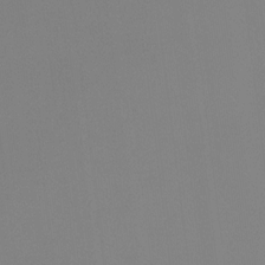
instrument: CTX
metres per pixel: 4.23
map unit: Ht
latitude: -15.8234
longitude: -48.4790
